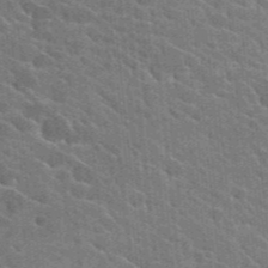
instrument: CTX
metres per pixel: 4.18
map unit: Hto
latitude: 25.3481
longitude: -36.9703
